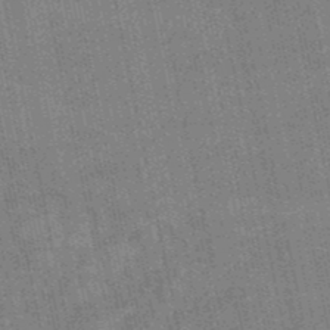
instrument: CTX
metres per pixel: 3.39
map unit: lHb
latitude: -49.3321
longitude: 74.1417
